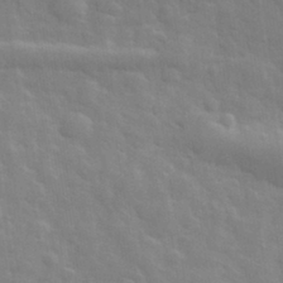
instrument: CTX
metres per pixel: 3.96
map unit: eHh
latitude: 32.4601
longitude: -70.4034
